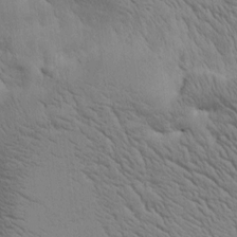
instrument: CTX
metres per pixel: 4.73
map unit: Htu
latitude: 0.6679
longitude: 174.0661
